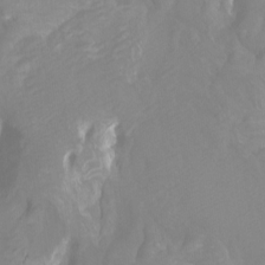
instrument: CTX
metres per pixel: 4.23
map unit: Htu
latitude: -7.2754
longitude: -47.8206
